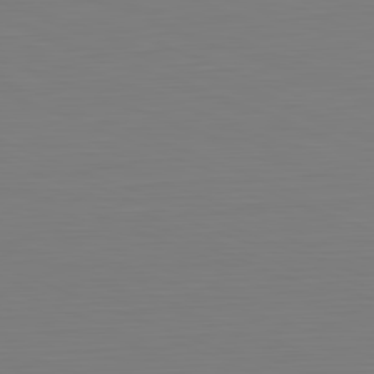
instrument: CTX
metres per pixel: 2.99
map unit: Hpe
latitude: -82.1795
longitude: 7.7477
